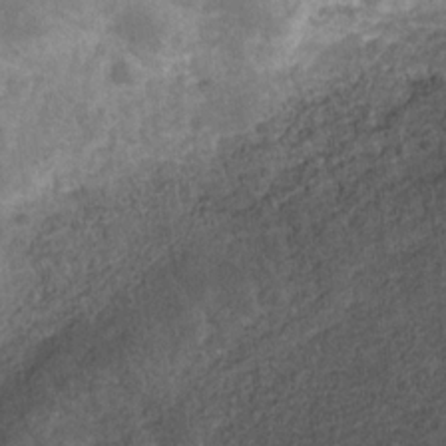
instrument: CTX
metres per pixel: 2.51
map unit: Hve
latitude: -31.5399
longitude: 93.5777
